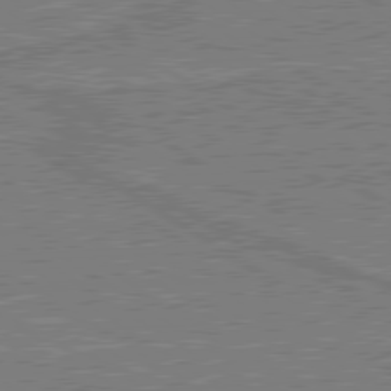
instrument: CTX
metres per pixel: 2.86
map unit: lApd
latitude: 79.7639
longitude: 169.7477
